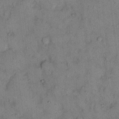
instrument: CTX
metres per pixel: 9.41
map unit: eHh
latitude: 12.7435
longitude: -62.8191
